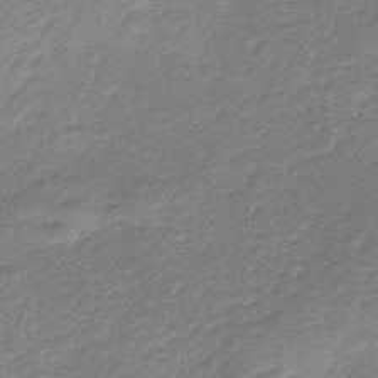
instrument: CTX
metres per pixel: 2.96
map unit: HNb
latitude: -36.3306
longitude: 50.7274
